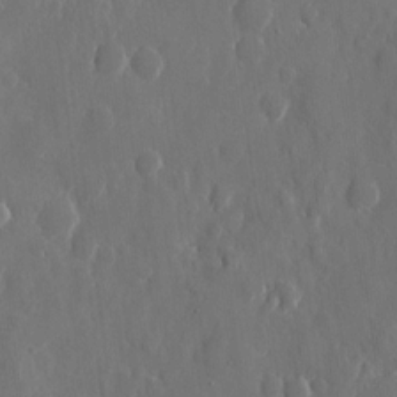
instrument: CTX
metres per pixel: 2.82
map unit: eHh
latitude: 10.7435
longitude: -70.9325
